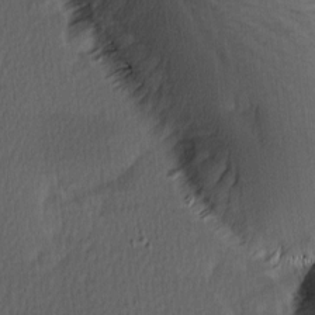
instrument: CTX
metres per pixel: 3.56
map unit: Ave
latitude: 8.8380
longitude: -106.7435
